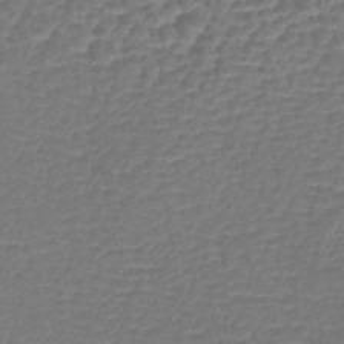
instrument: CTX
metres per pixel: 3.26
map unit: lHb
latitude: -43.0108
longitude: 78.7463
